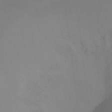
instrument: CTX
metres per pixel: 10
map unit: Ht
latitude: -16.5574
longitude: -50.3467
